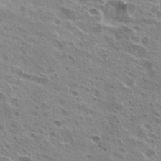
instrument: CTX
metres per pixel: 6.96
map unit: Hto
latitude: 24.6490
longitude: -39.9528
